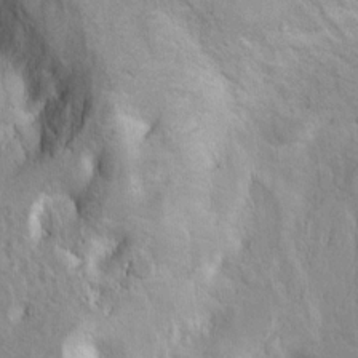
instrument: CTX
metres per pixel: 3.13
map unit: Ht
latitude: 9.3860
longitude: -31.5938
